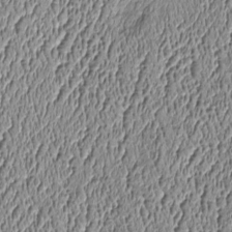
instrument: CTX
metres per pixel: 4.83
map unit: Htu
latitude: -6.5574
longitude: 156.8597
